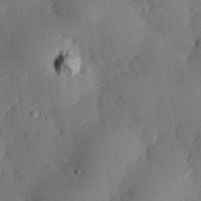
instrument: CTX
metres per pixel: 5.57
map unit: eHh
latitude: 29.0836
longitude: -81.9528
